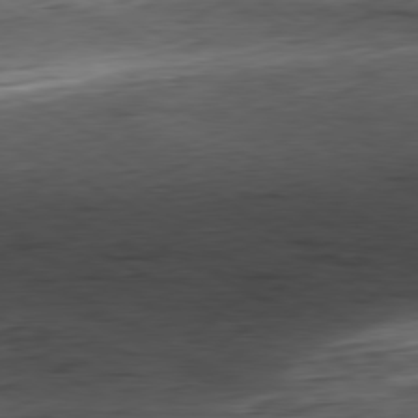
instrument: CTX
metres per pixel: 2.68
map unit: Hpe
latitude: -80.5196
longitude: 21.1431
